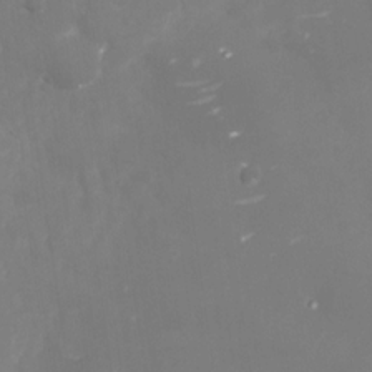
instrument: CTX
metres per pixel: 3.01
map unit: Nhu
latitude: -29.6911
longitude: -78.3845
